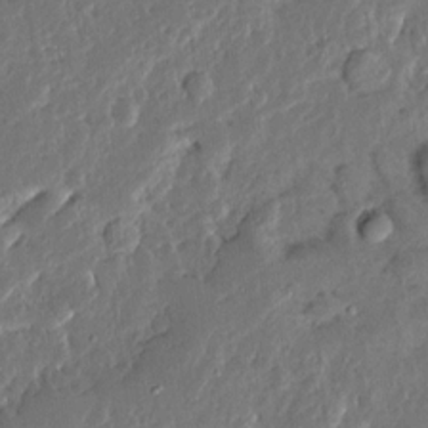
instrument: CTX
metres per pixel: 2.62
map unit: Ave
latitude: 14.4034
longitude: -138.0822
